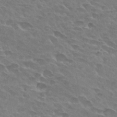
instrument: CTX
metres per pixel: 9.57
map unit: Hto
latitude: 29.2726
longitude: -42.4223
